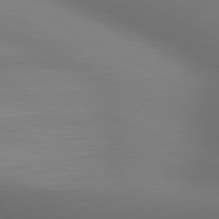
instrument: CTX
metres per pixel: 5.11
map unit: lApd
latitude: 80.7057
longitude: 133.1809
